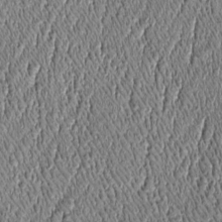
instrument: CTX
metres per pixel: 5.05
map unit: Htu
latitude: -4.7274
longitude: 159.1431
